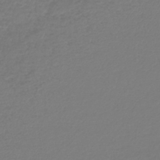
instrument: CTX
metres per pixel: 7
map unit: lHb
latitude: -42.5006
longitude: 72.0850
